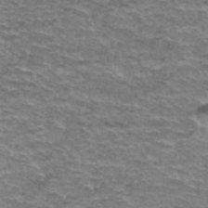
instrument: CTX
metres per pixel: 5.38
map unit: Hto
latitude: 37.3293
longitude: -42.8569
